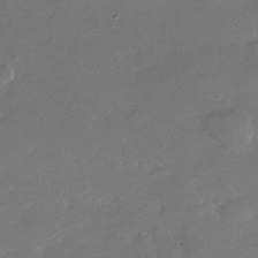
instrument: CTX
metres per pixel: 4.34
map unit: Nhe
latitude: -35.5777
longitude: -87.3293
